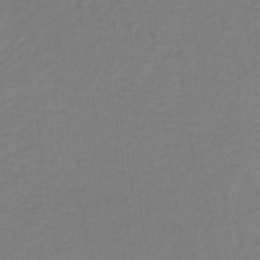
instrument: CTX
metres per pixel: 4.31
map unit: lHb
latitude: -35.5021
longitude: 66.8219
